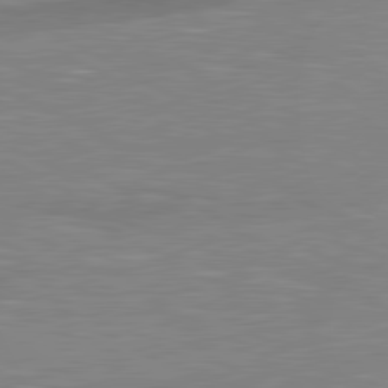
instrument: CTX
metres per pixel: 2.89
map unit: lApd
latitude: 80.9514
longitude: -172.5923
